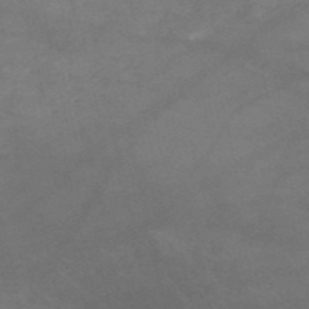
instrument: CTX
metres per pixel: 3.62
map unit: HNb
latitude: -52.2361
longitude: -41.6504
